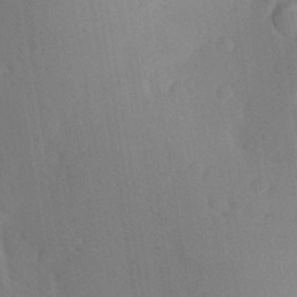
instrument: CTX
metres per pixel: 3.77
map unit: Aa
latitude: 25.8016
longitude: -148.1389
